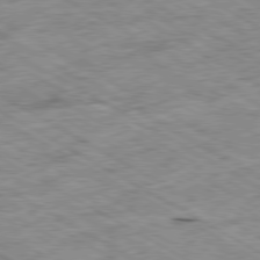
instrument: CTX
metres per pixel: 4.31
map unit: Ap
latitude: -80.2929
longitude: -85.7828
